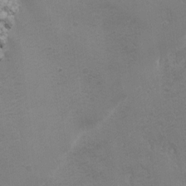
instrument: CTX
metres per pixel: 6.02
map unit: Ave
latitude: -7.5210
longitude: -120.8758
